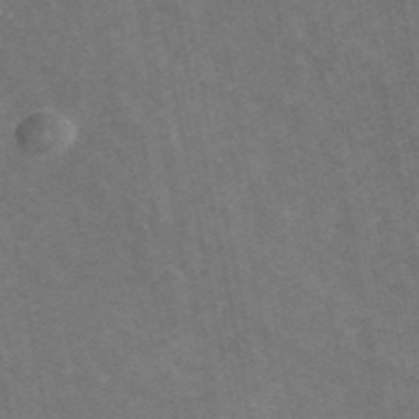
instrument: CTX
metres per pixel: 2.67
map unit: ANa
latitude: 44.7435
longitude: 46.6896
